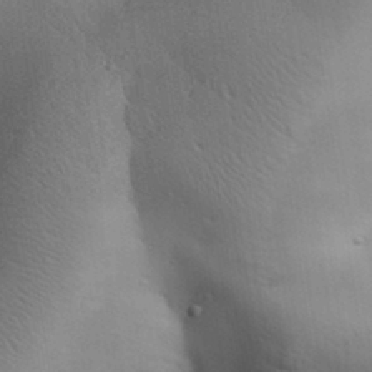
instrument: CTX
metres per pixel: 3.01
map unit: Aa
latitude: 31.8773
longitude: -145.2537
